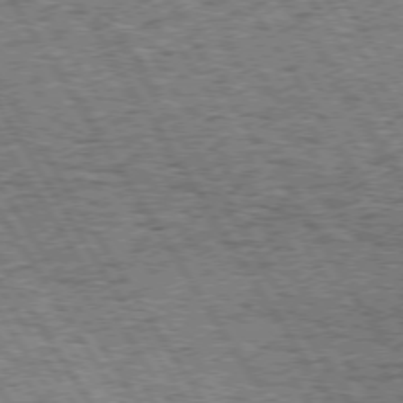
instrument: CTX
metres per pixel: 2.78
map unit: Hpe
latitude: 73.4805
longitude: -134.9136
